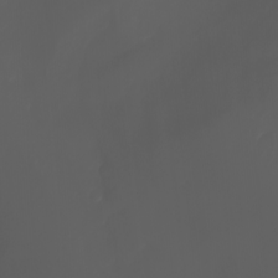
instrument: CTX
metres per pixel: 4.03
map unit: Nhu
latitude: -1.3510
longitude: -77.6127
